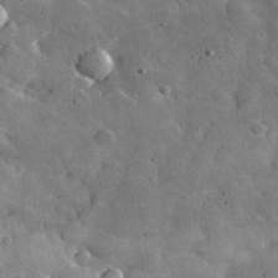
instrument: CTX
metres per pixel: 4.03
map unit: lHvf
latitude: 33.3482
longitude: -87.0269
